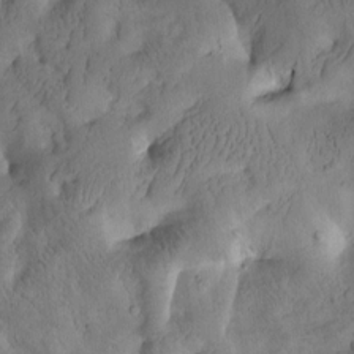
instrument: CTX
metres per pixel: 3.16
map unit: Htu
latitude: -1.5777
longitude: 170.4629
